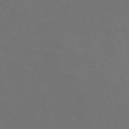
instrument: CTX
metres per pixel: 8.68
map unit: Nve
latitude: -57.5399
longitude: 52.1983
